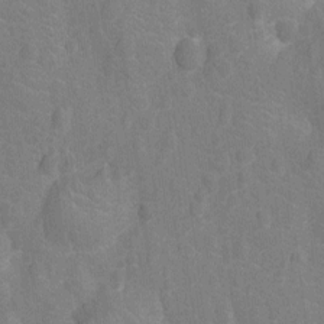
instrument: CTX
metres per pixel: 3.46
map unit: Nhu
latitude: -13.9367
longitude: -25.2159
